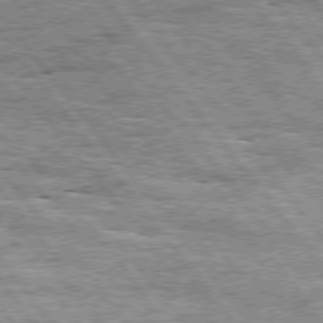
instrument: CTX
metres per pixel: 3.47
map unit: Hpe
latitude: 75.3104
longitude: -156.6112
